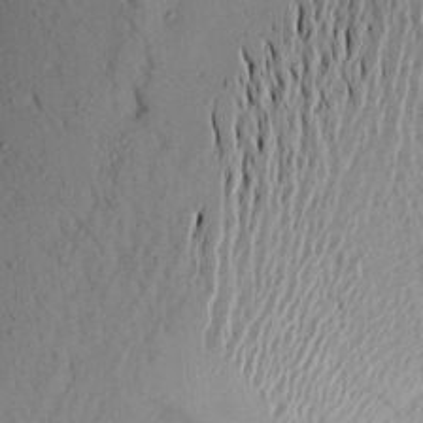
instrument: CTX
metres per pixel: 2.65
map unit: Aa
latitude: 18.0633
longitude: -148.6491
